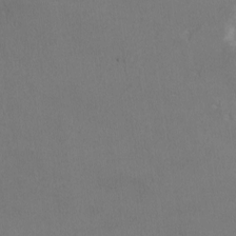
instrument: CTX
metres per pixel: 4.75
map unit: lHvf
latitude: -12.9353
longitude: -99.8961
